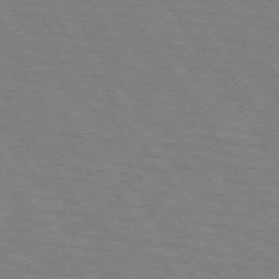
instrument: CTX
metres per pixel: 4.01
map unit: lApd
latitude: 73.5938
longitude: -72.8380
